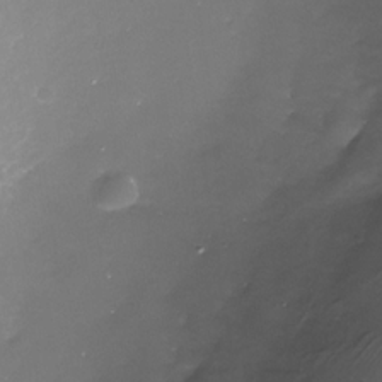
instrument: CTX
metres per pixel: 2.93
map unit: Nhe
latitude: -33.5022
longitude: -88.0255
